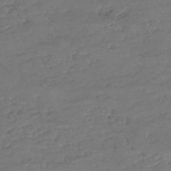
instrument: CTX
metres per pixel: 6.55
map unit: eHh
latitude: -54.3873
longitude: -90.1200
